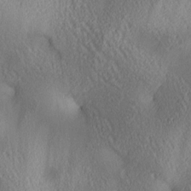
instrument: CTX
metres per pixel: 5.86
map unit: lAa
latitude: 4.6868
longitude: -117.4049
